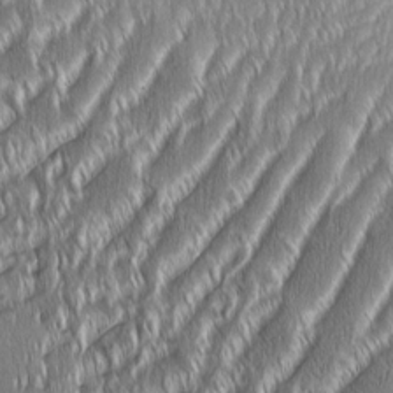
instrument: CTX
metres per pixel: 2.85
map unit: Aa
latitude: 8.0444
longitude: -131.2348
